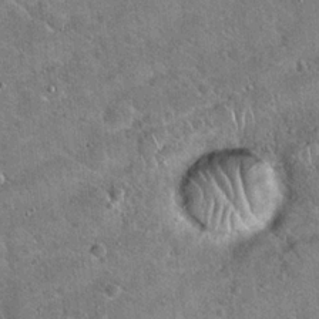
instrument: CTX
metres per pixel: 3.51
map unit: Hto
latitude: 19.8394
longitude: -50.1955
